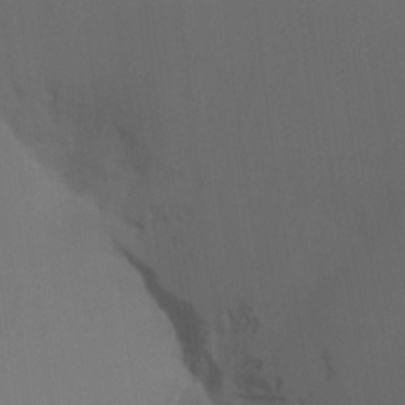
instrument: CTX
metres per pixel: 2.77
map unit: Aa
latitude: -7.3320
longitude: -78.7435
